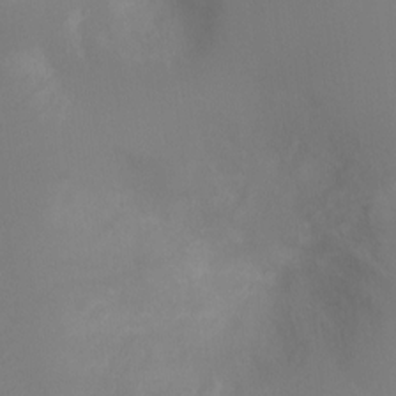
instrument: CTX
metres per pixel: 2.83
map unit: Ht
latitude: -8.1417
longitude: -27.7828
